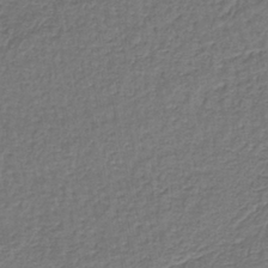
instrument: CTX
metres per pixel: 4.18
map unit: lHb
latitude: -39.8423
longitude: 61.0864
